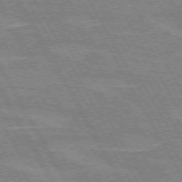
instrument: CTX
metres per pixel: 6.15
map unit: lApd
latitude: 72.1389
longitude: -55.4426
